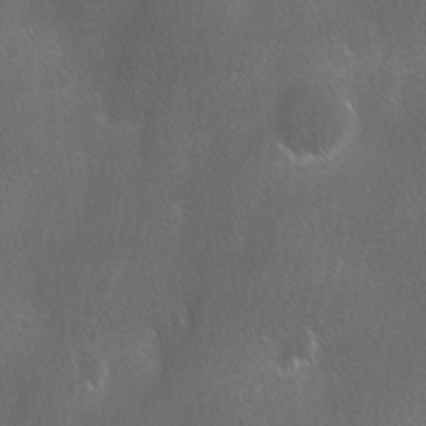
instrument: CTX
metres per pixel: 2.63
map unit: Ave
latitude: -0.5196
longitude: -112.9325
